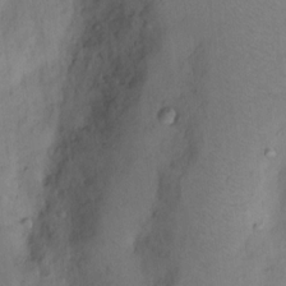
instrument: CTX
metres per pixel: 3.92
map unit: Nhu
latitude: 13.3860
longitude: -29.7449
